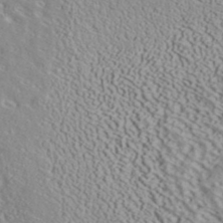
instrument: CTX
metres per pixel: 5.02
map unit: ANa
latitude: 40.4412
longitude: 18.9353
